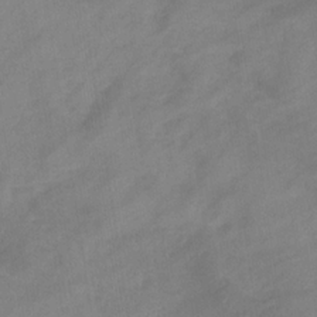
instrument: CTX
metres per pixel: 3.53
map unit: eHb
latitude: -33.4455
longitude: 72.4440
